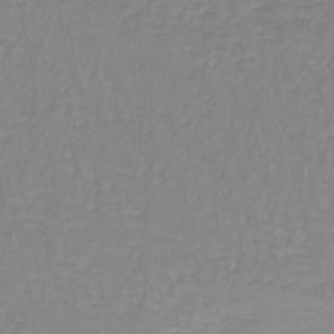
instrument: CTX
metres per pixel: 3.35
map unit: lHb
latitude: -41.7477
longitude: 63.3698
